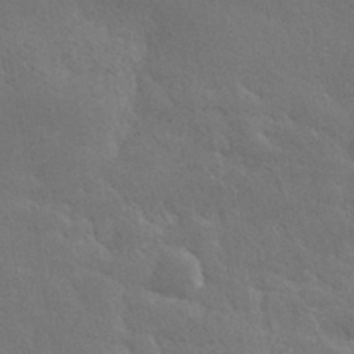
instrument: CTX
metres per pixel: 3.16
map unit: ANa
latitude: 37.3671
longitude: 20.3684
